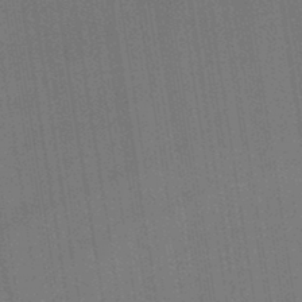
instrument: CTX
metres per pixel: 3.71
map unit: HNb
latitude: -44.0850
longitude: -41.0080
